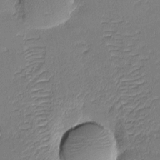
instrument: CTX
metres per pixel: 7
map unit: eHh
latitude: -3.3698
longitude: -82.0255
